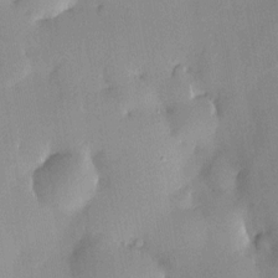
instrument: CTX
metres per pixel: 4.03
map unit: HNhu
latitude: 4.1956
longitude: 14.3307
